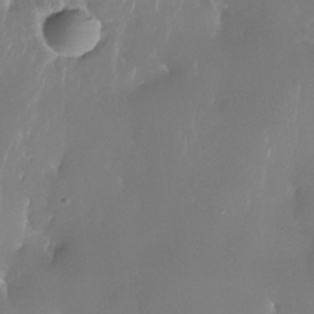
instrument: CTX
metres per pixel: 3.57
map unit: Nhe
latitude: -35.0864
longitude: -131.4238
